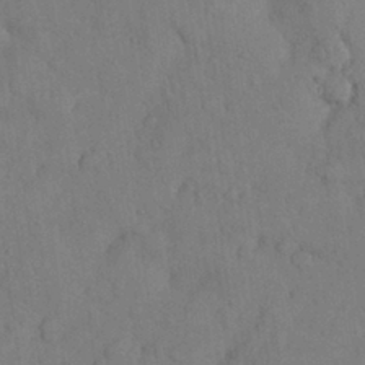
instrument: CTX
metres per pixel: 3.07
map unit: Nhu
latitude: 28.6301
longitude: -69.9339
